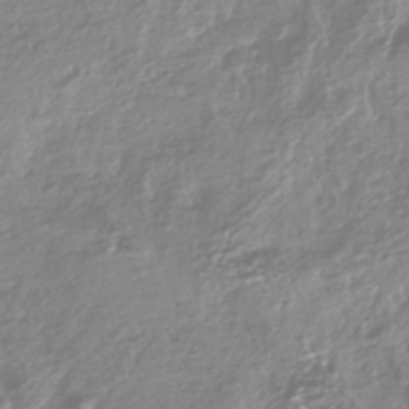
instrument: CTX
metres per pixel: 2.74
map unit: HNhu
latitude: -44.4251
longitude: 96.5007
